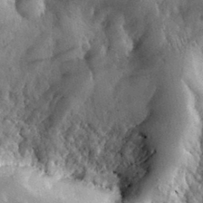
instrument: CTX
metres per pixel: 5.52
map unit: eHh
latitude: 30.3468
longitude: -79.8961
